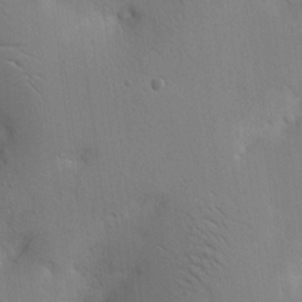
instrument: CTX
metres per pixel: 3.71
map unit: Nhu
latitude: 16.3089
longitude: -78.0255
